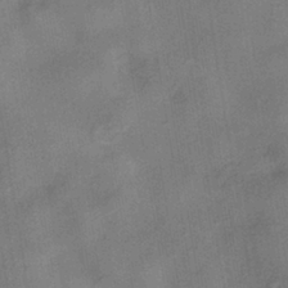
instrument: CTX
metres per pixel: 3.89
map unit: eHh
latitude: -40.8408
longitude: 119.8233
